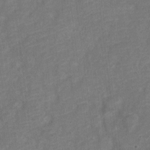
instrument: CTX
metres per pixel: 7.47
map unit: Nve
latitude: -18.8975
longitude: 109.0486
